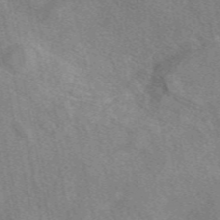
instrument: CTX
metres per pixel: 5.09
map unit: eAb
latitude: 49.5749
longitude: 116.9730
